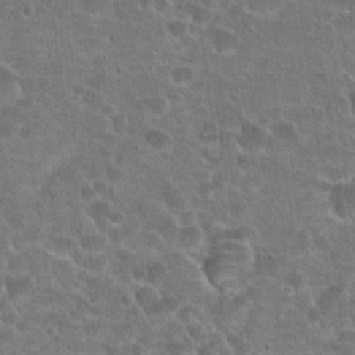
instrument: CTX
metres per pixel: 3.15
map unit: Hto
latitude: 22.1389
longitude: -43.3293
